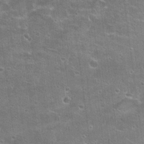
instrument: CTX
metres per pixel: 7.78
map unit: Hto
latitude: 21.7828
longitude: -42.8947
